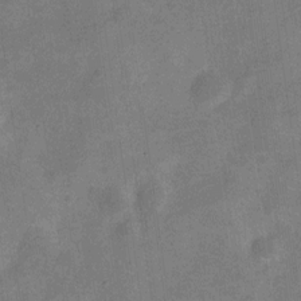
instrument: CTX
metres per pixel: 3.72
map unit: Nve
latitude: -24.6896
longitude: 106.7463
